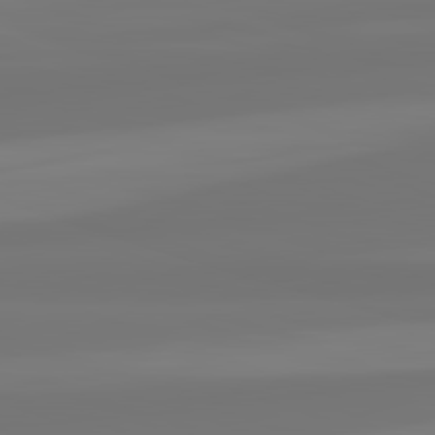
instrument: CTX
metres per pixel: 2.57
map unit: lApd
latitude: 82.2711
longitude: -178.2334
